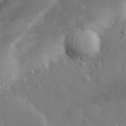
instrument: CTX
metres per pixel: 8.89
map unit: eHh
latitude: 28.9136
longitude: -79.0081
